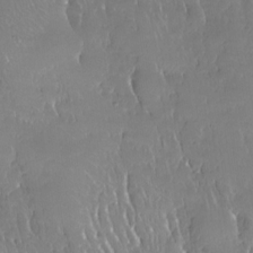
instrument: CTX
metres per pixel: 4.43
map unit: Nhe
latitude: -27.1620
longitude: -110.6113
